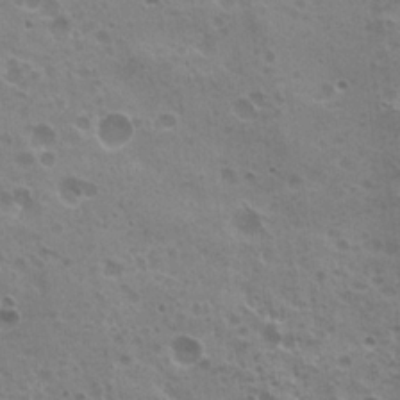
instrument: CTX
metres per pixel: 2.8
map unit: Nhu
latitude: 20.6869
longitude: -31.7261
